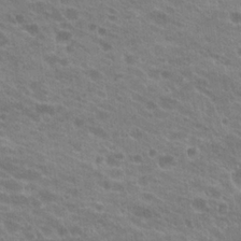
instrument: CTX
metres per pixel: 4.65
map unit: Hto
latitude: 22.1011
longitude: -37.9906
